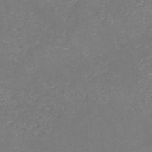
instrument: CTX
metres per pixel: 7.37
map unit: HNhu
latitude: -47.3887
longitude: 29.7667
